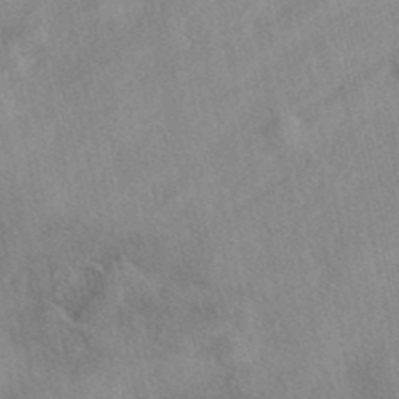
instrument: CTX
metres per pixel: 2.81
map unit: eAb
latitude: 40.2333
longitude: 109.5588
